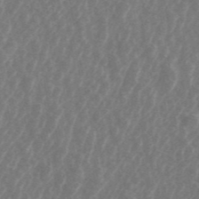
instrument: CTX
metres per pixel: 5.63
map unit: ANa
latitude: 44.7435
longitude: 24.9919
